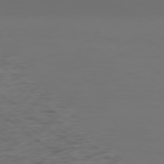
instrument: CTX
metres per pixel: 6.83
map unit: Ap
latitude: -78.7652
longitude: -79.4994
